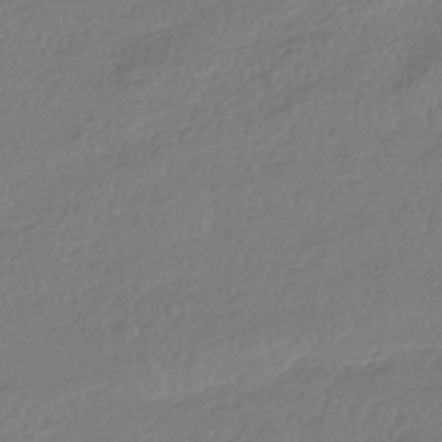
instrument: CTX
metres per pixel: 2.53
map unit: HNhu
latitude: -41.3132
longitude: 98.0094
